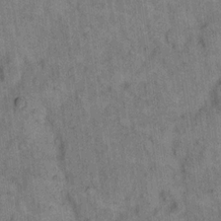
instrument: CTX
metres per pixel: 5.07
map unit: eHh
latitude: 15.8773
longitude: -65.4237
